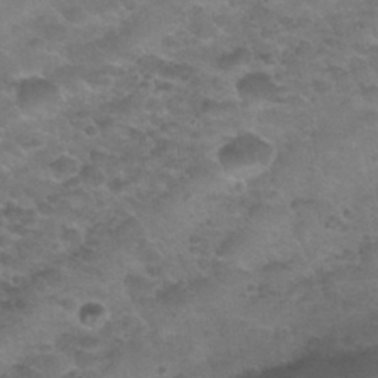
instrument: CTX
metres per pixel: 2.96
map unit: Nhu
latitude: 30.9325
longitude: -52.3656
